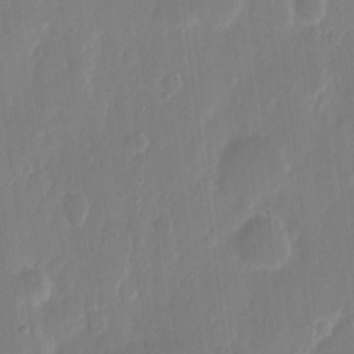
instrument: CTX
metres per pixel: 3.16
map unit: eHh
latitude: 12.0255
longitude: -70.6868
